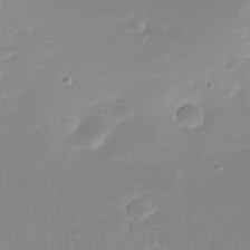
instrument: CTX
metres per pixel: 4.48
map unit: Nhe
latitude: -32.6141
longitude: -117.1592
